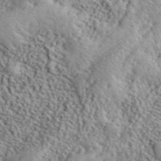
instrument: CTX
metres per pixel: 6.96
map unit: lHvf
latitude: 40.6679
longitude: -88.3090
